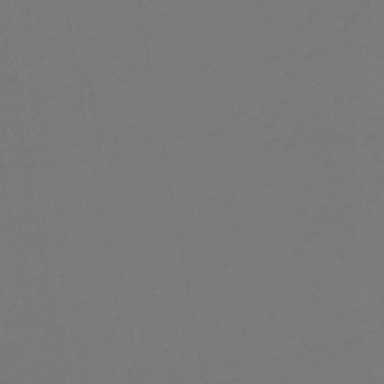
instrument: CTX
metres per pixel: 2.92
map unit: lHb
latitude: -43.9556
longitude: 76.1228
